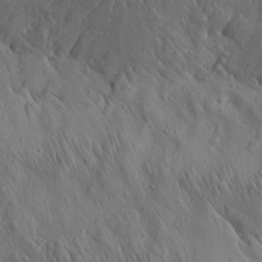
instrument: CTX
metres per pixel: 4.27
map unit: Aa
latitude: 25.8016
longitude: -142.0822
